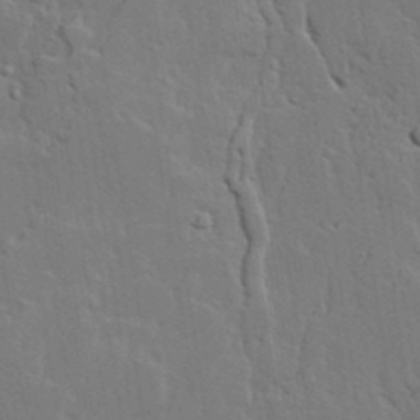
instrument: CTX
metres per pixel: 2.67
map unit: lAvf
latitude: 23.7072
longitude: -110.4412
